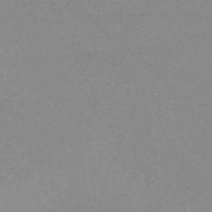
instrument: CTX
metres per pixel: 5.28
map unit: lHb
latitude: -33.3699
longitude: 69.9178
